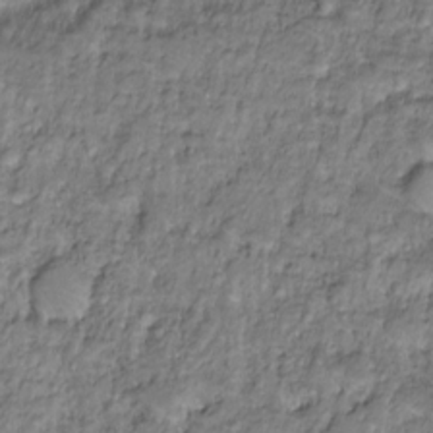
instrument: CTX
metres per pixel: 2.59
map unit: HNhu
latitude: -21.6344
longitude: 85.5966
